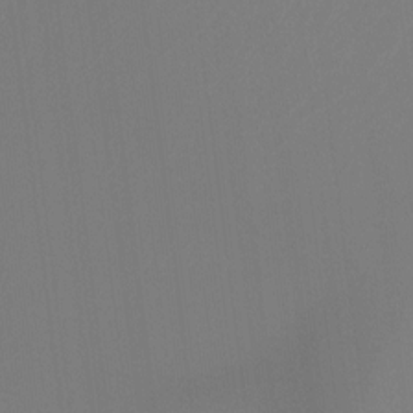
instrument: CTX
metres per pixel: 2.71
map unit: Ht
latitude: -14.7464
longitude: -48.8191
